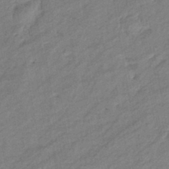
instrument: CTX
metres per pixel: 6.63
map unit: eHb
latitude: -42.0661
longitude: 83.1431
